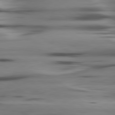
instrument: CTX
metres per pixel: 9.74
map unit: lApd
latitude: 80.1200
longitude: -121.6883
